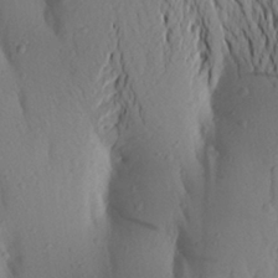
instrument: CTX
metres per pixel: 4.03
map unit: Aa
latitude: 25.1970
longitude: -149.4993
